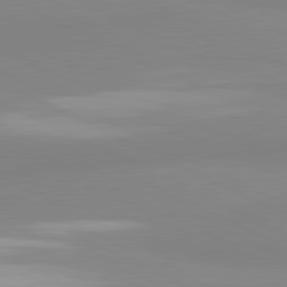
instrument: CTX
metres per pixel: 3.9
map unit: lApd
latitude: 81.3482
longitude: 179.3698
